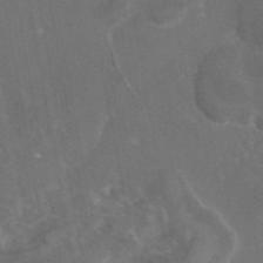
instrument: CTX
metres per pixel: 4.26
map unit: eAb
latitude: 46.3279
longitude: 115.2376
